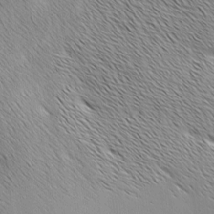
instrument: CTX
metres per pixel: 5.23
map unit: Ave
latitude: 1.4426
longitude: -114.6868
